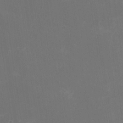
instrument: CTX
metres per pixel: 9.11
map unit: HNhu
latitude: -1.1243
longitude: -1.1592
